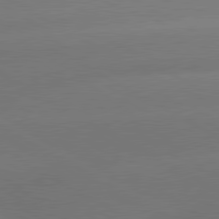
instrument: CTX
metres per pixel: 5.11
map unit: lApd
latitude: 80.4412
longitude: -150.4601
